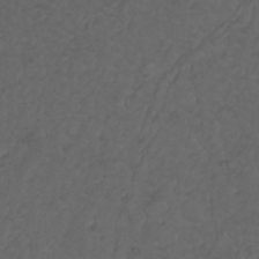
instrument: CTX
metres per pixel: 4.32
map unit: Nhu
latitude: 22.6112
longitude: -65.8583
